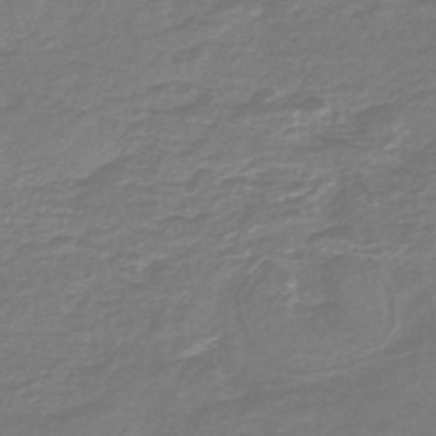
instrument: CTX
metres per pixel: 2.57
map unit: HNb
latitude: -47.1998
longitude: 52.5762
